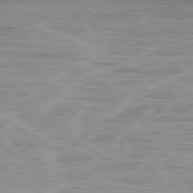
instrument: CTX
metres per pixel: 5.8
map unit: Ap
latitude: -79.5777
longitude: -73.8773
